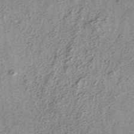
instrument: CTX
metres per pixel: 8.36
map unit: ANa
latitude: 36.8758
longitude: 15.1243
